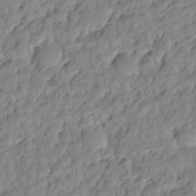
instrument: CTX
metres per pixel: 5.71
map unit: HNhu
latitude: -20.5762
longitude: 85.3320
